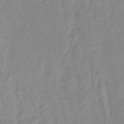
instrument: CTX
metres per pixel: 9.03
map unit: lHb
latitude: -36.6140
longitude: 72.1039
